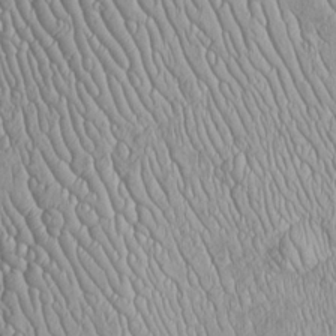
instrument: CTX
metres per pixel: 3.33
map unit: Htu
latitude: -5.5588
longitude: 156.0850
